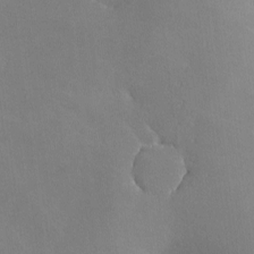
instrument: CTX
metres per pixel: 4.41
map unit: lHvf
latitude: -9.3698
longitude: -100.2901
